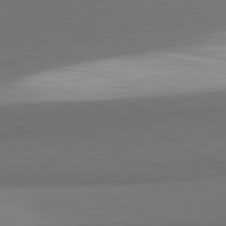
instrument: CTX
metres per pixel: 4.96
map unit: lApd
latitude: 81.7261
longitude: 155.4832
